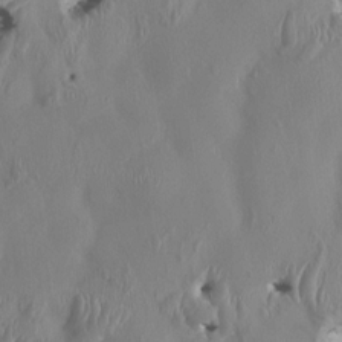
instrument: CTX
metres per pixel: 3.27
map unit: HNhu
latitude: 3.3481
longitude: -5.6883
